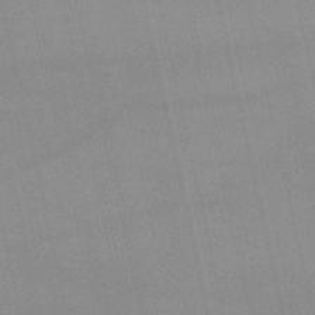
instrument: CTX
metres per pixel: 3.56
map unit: lHb
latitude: -48.4251
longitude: 70.3117
